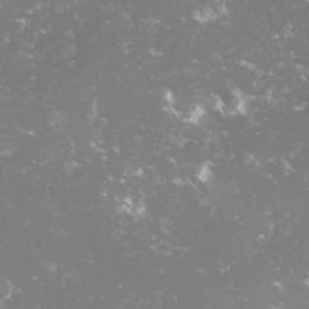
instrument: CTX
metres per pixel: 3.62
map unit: lHvf
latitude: -15.4455
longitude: -100.1011
